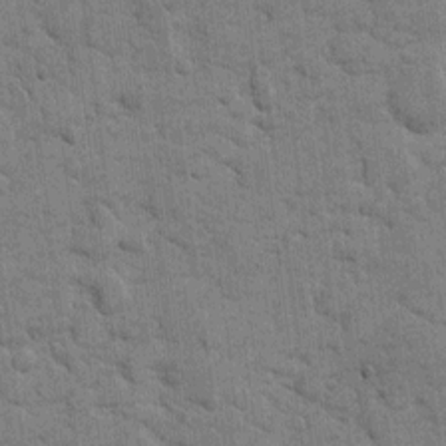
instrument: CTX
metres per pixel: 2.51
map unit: eHh
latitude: 10.8002
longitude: -65.2915
